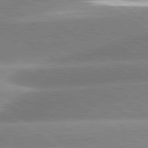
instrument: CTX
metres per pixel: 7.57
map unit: lApd
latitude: 81.3671
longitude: -157.9528
